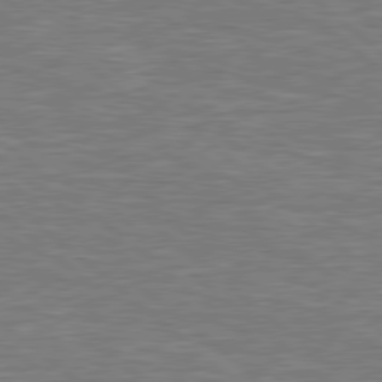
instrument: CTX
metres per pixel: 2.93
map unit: Hpe
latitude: 78.7247
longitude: -152.7058
